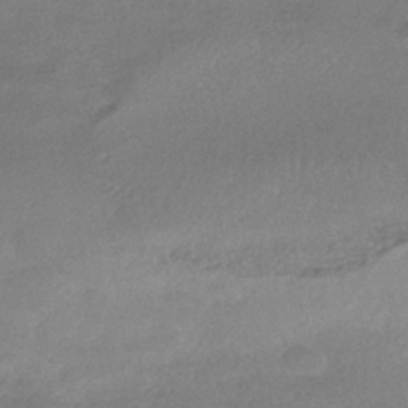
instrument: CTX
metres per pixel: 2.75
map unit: HNhu
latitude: -41.3321
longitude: 94.9919
